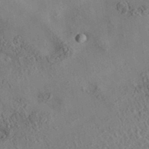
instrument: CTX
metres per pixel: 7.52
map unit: eAb
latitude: 35.7071
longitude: 109.7855
